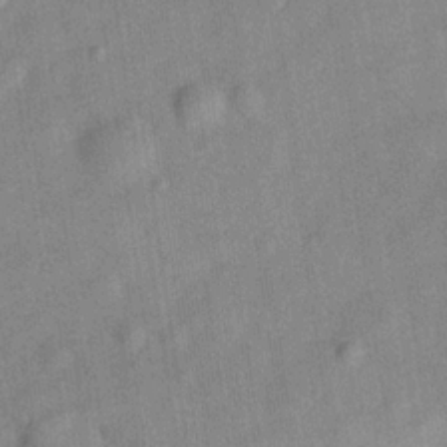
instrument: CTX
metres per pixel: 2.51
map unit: Hve
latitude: -31.0675
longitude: 91.9745
